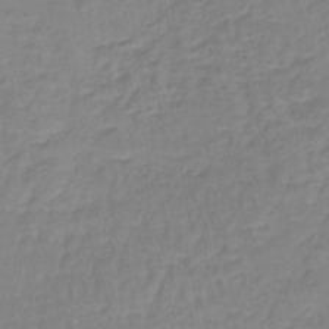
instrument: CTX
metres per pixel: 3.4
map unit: lHb
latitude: -41.3698
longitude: 59.1998
